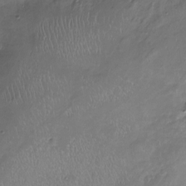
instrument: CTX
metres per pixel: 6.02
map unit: Nhu
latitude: -17.1054
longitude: -57.5560
